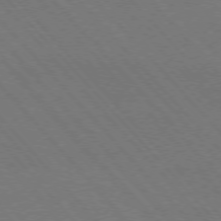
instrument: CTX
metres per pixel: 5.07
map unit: Hpe
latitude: -76.7463
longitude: -12.9703
